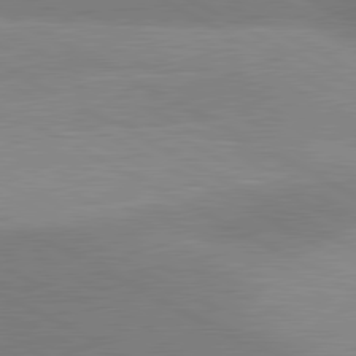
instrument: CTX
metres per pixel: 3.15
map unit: lApd
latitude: 80.7057
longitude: 124.9919
